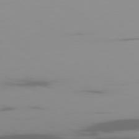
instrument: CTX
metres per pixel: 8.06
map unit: Ap
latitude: -79.0486
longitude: -71.9528
